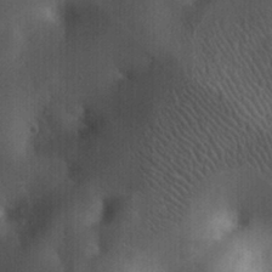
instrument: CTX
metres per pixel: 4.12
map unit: eHh
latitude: 25.9906
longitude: -65.2726
